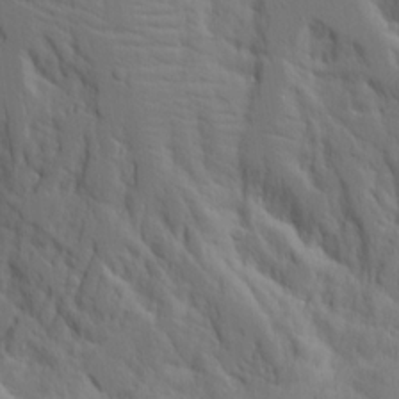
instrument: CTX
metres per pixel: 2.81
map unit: Aa
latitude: 17.5371
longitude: -124.7624
